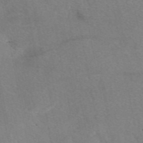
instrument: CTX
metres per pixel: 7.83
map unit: eAb
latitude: 47.9150
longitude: 120.1605
